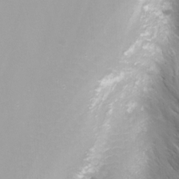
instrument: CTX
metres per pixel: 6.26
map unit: Nhu
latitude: -4.3684
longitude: -75.9339
